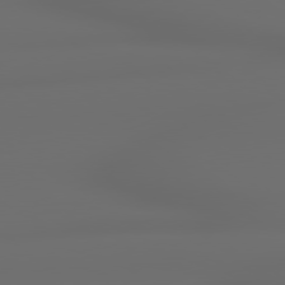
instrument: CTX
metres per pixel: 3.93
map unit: lApd
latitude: 79.1970
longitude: -163.4427
